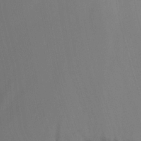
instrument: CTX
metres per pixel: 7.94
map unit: HNhu
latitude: 6.6679
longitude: 1.7856
